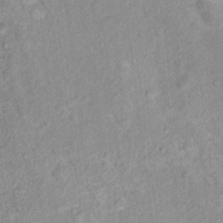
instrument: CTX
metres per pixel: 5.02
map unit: Nhu
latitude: 16.1389
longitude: -31.8773
